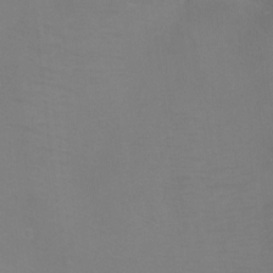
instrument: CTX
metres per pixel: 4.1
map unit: Ht
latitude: -5.7099
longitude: -28.5734
